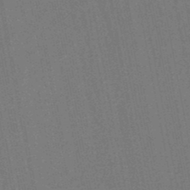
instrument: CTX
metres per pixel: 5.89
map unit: lHb
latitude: -49.0865
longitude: 73.7477
